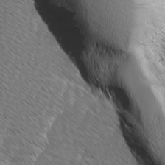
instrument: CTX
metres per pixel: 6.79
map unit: Ave
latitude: 8.2712
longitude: -105.9339
